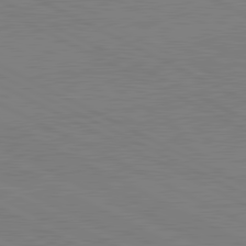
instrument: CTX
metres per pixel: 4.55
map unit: lApd
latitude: 81.2348
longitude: 150.8975
